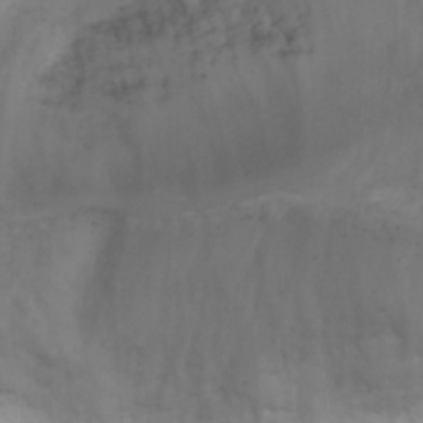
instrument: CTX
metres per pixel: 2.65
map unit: Aa
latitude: -3.3131
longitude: -73.1593
